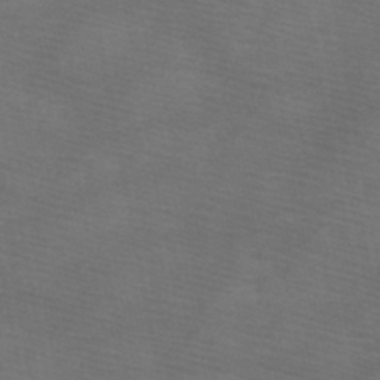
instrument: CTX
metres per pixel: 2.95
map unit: HNb
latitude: -49.3132
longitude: -41.2348
